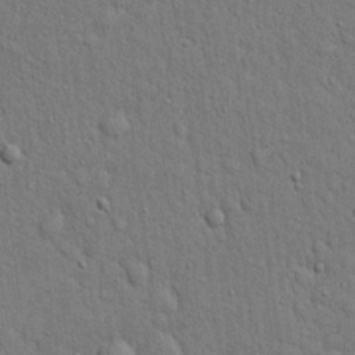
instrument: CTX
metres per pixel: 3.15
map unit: eHh
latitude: 19.4048
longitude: -61.4993
